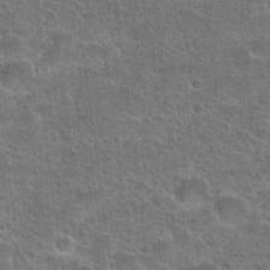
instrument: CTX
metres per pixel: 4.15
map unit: Hto
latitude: 23.5749
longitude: -49.1592
